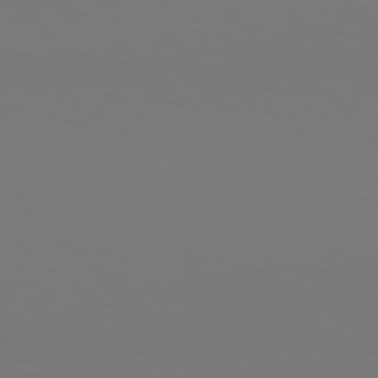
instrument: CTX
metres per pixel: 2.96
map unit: Hpe
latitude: 77.1781
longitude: -133.0647
